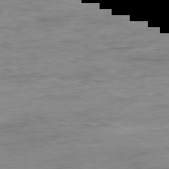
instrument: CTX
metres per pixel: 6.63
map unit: Ap
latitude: -80.6708
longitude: -90.7057
